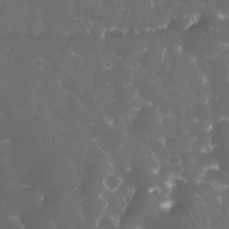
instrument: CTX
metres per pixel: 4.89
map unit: eHh
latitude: 34.3278
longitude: -63.6883
